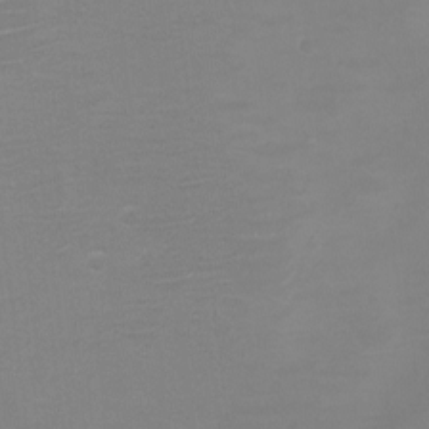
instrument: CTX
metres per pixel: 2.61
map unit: eHh
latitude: -5.3698
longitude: -78.7624
